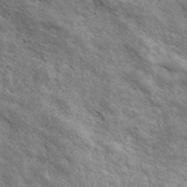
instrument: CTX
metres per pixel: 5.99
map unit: ANa
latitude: 43.4615
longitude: -87.6316
